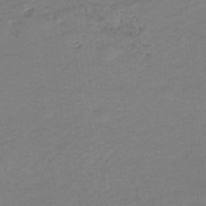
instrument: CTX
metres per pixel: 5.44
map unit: lHb
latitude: -33.9178
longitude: 69.0108
